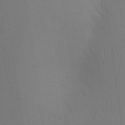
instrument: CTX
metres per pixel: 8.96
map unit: Aa
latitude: 25.9528
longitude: -145.5371
